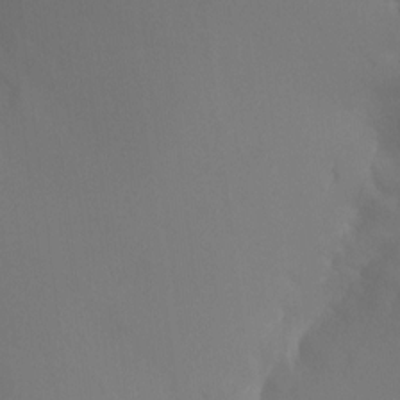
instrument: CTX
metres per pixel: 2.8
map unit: Ht
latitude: -10.5007
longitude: -33.7261
